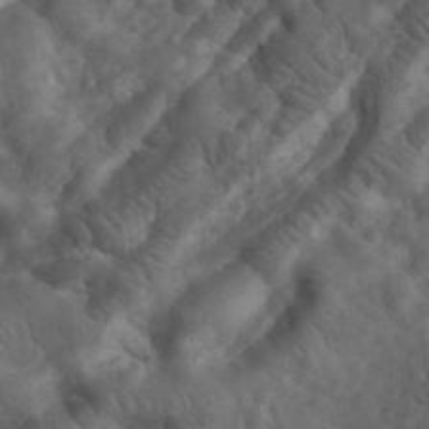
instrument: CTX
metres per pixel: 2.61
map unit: eHh
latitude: 34.3089
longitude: -78.1767
